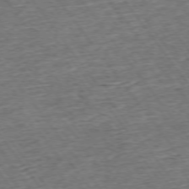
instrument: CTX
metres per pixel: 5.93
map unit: Ap
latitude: -74.9731
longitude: -90.2523
